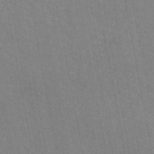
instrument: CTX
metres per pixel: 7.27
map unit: eAb
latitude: 45.5749
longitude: 122.0661
